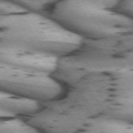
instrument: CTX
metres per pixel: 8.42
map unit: lApd
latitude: 71.9339
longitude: -53.1781
